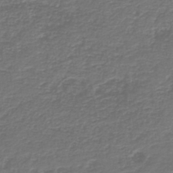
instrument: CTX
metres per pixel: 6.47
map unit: HNb
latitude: -43.6154
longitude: 50.2361
